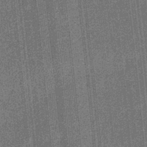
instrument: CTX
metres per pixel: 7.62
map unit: eHb
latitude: -31.6911
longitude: 73.6911
